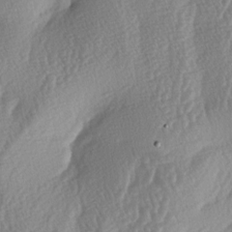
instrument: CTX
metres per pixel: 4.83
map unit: lAa
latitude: -5.3698
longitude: -129.6505
